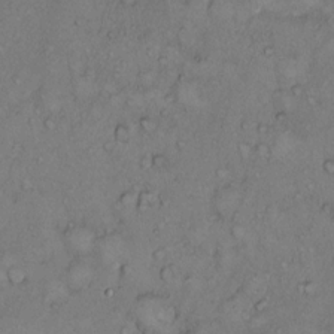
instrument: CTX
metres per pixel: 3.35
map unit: Hto
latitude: 10.0822
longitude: -58.1389
